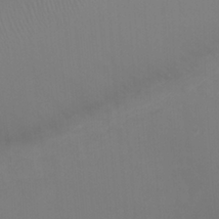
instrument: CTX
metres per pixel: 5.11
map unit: Ht
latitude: 1.1592
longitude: -20.3279
